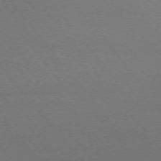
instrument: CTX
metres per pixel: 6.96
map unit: Ap
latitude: -75.3510
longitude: -74.5546
